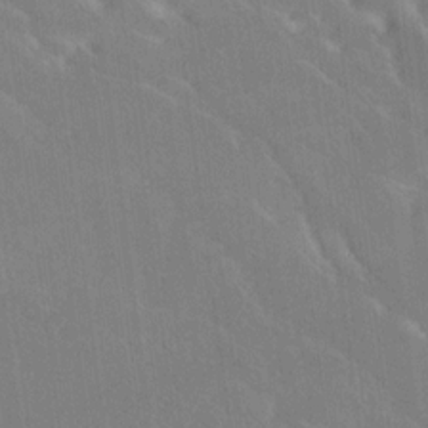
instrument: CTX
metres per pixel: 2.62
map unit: Ave
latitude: 18.8002
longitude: -136.4223
